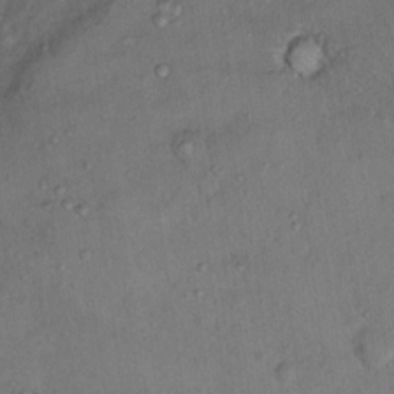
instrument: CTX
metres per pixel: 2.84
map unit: Nhu
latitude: 12.9703
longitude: -27.3671
